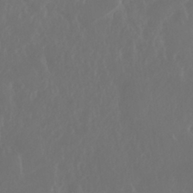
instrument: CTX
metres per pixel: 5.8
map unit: Nhu
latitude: 29.8016
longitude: -57.9339
